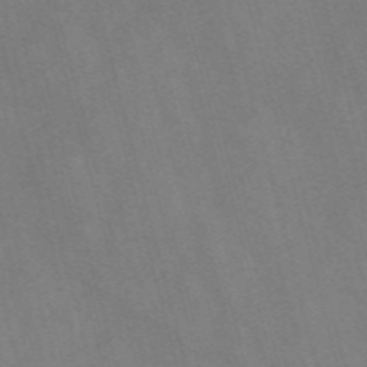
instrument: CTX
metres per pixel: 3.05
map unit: Nve
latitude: -57.7855
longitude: 64.4251
